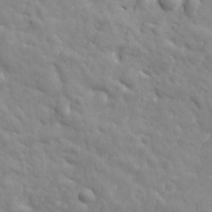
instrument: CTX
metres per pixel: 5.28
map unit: Ave
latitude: 17.7072
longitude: -133.4049
